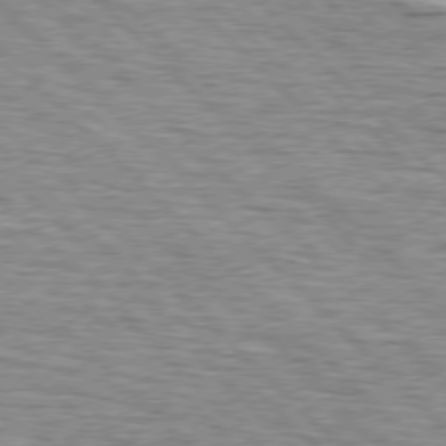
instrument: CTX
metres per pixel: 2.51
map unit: lApd
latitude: 76.7246
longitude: -78.9703
